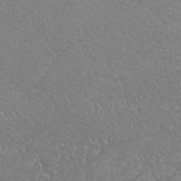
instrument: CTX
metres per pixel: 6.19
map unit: Nhu
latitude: 25.3292
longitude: -60.4979
